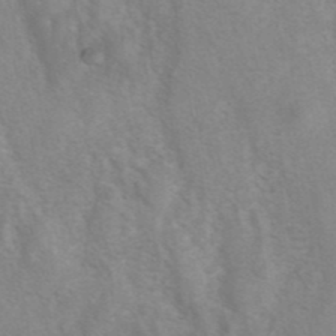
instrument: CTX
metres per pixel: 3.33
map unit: eAb
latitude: 41.4993
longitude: 106.3118
